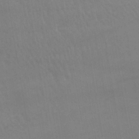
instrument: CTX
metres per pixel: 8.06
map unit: lHb
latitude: -40.5007
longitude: 66.5385
